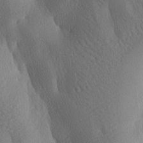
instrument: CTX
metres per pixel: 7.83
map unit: lAa
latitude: -8.1228
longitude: -128.4979
